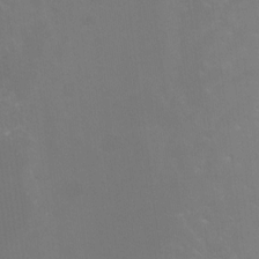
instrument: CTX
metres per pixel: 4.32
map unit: Hto
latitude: -7.4076
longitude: -45.1970
